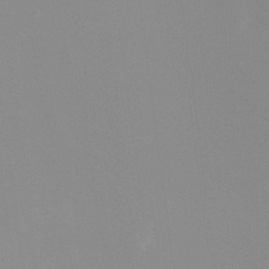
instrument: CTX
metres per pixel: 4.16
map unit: Ht
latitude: -13.3321
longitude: -58.2334
